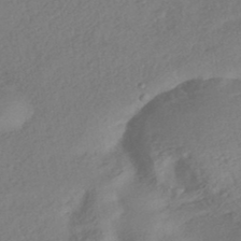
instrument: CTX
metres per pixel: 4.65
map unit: eHh
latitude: -42.1416
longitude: 118.7274
